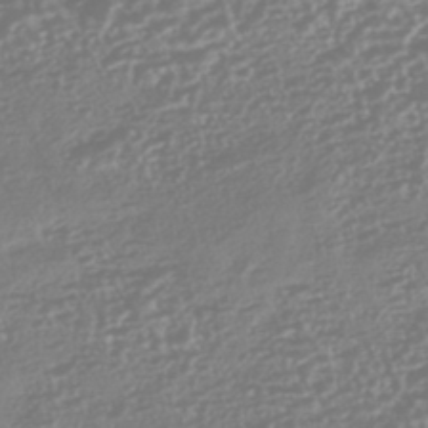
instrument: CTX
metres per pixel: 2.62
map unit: HNhu
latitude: -44.7841
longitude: 100.6140
